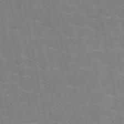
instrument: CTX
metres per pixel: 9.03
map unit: HNb
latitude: -48.3873
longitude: -47.9528
